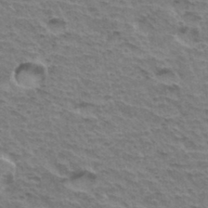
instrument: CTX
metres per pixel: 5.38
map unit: Hto
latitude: 35.2914
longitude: -43.8772
